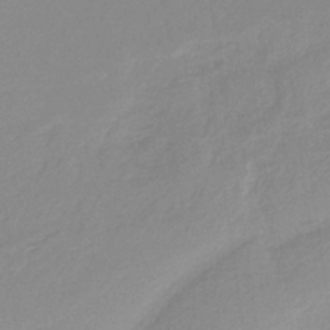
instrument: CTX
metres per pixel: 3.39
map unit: HNb
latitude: -36.0283
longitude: 55.1053
